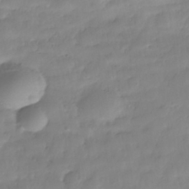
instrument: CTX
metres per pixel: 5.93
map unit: Nhe
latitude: -36.9163
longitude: -178.8380
